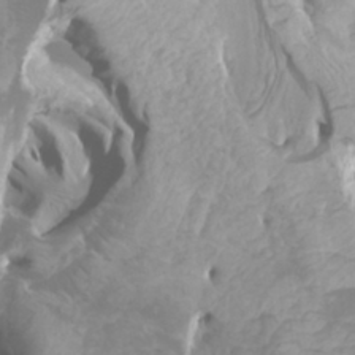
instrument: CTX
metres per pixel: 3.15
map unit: Htu
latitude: -5.7288
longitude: -76.4790
